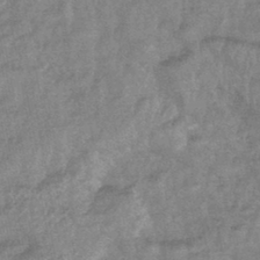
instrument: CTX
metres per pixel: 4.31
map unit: lHb
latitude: -44.0661
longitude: 81.1431
